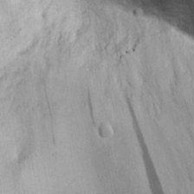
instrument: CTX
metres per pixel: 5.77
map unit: Nhu
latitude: 28.4790
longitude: -71.3104
